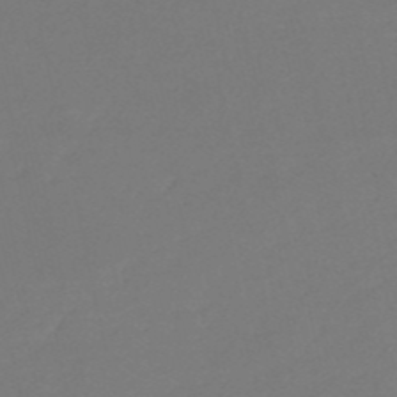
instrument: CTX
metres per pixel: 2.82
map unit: eHh
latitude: -52.4251
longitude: -25.0269
